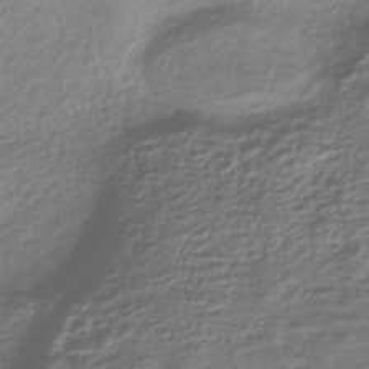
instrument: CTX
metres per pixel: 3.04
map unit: HNhu
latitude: -43.3320
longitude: 98.4251
